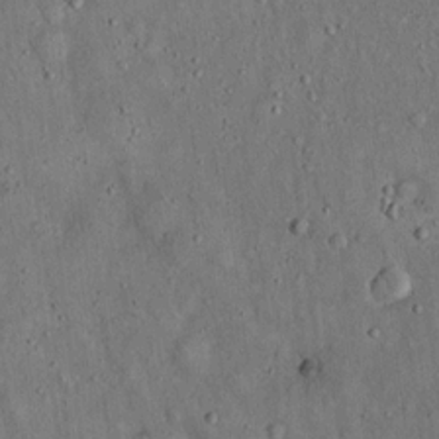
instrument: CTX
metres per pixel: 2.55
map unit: Hto
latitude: 15.1404
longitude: -58.8191
